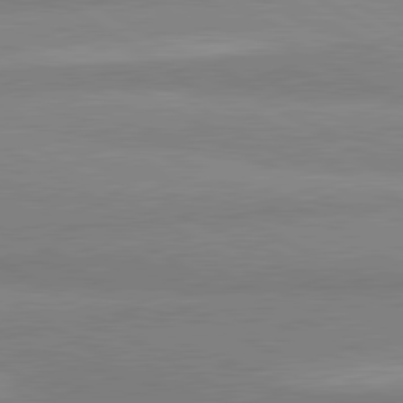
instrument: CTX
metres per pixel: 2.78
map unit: lApd
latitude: 80.6868
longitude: -178.3468
